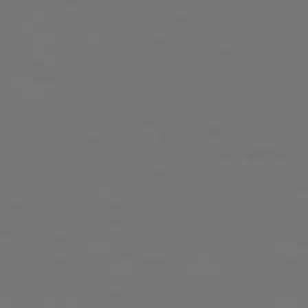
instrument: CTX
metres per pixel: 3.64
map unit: Hpe
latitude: 73.5183
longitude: -127.2159
